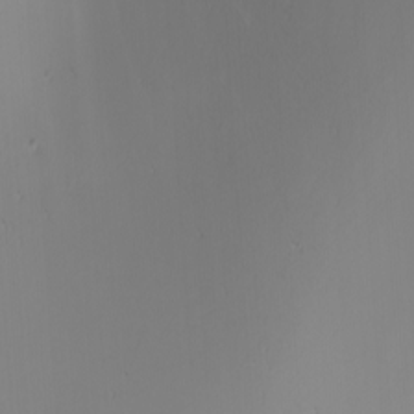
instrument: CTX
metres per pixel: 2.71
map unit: Nhu
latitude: -4.9730
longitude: -91.3293
